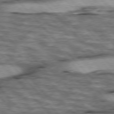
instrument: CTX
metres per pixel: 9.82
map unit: lApd
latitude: 76.3467
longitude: -49.9528
